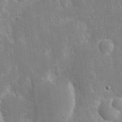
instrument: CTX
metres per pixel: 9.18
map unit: eHh
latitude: 6.4790
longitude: -69.8583
